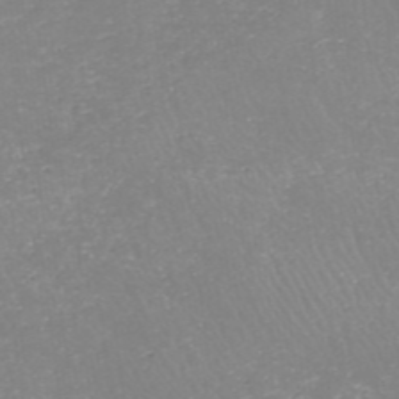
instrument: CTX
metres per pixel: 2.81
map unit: HNhu
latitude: -47.2187
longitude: 30.0094
